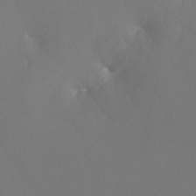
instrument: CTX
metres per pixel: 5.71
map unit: Htu
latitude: -7.3698
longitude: -33.4237
